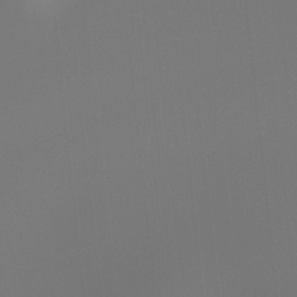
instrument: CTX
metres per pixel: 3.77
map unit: Hto
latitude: -7.6910
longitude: -47.5749
